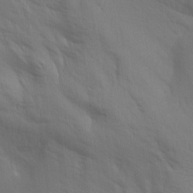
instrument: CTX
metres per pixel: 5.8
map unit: Aa
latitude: 14.8947
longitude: -147.4616
